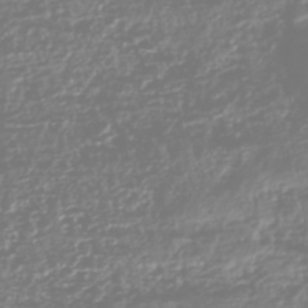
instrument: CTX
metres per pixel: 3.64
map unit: HNhu
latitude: -47.4643
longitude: 31.5777
